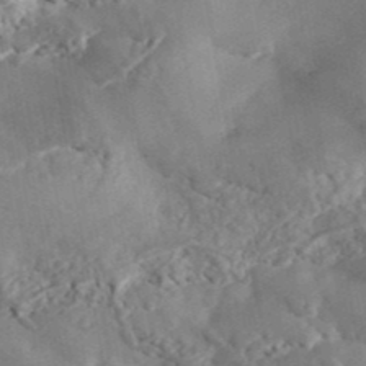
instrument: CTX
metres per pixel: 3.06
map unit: ANa
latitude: 41.4237
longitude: 50.5951
